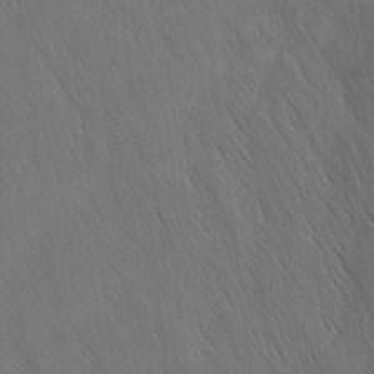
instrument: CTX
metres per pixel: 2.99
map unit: Nhu
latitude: -4.7274
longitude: -151.0080
